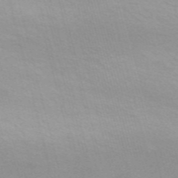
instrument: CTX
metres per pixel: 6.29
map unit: Nve
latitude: -57.4076
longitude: 63.3698
